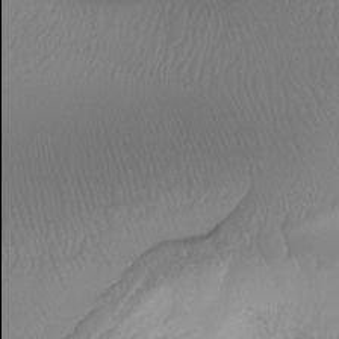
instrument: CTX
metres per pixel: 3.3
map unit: Ht
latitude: -16.0283
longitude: -49.9906
